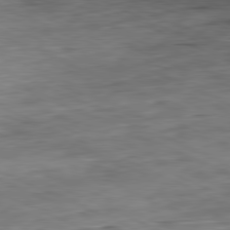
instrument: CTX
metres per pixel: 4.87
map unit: Ap
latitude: -81.5399
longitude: -83.5371
